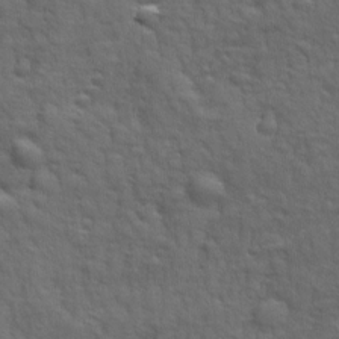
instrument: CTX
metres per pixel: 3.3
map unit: Ave
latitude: 18.6112
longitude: -132.2900
